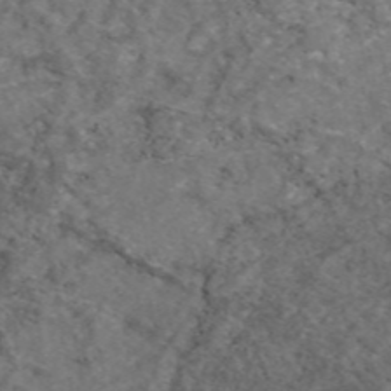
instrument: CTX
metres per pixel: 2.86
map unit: eAb
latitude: 47.7072
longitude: 117.1053
